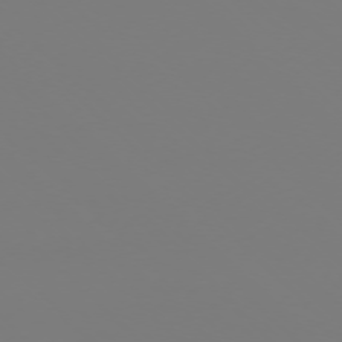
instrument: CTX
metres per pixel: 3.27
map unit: Ap
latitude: -76.2739
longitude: -81.7827
